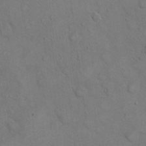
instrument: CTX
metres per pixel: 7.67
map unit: eHh
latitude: 21.4616
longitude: -59.4426
